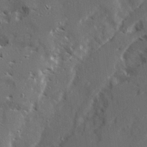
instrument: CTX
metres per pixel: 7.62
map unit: Ave
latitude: 22.6301
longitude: -131.2159
